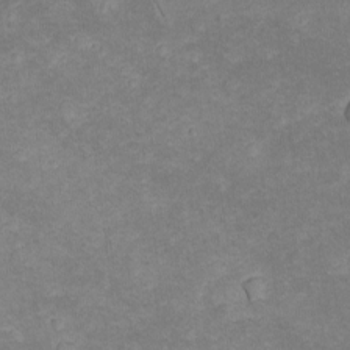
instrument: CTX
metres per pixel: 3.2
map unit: lAvf
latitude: -8.7652
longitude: -119.7260
